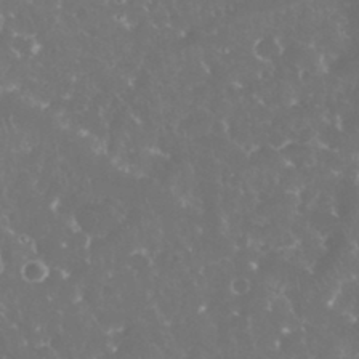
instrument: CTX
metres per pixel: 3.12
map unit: eHh
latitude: 34.6490
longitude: -63.5749
